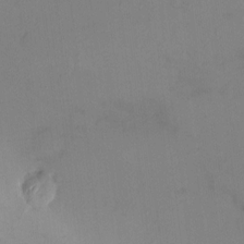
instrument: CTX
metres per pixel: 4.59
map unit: HNhu
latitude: 6.5357
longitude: 5.5588
